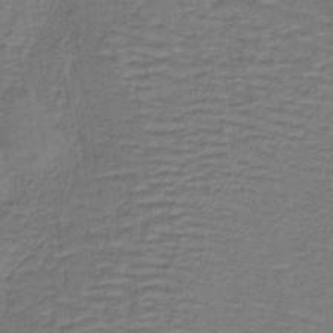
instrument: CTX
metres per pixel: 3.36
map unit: lHb
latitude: -38.4062
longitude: 57.5777
